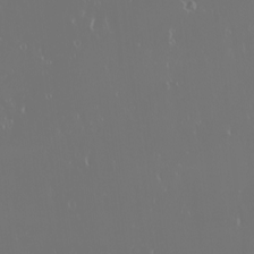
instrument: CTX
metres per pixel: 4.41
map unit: eHh
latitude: -3.0297
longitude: 20.4629
